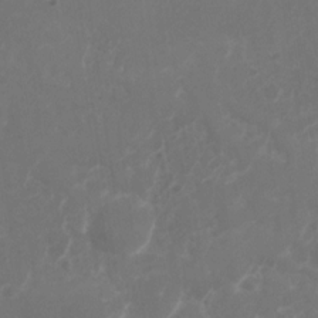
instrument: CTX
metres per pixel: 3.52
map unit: Nhu
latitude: -28.2173
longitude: -66.6301
